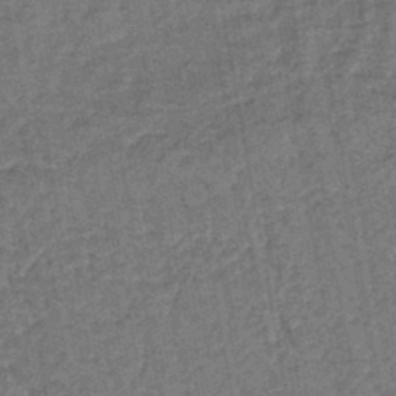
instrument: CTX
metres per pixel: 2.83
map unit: lHb
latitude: -43.8611
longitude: 80.1417
